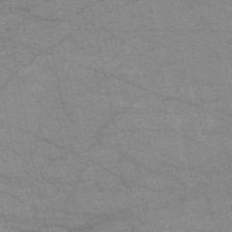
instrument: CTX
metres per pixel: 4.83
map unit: HNb
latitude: -52.1794
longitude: -43.1781
